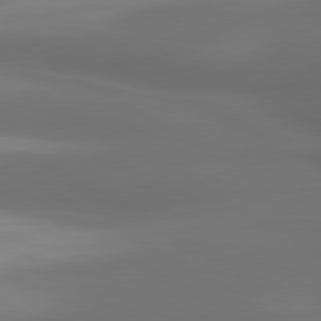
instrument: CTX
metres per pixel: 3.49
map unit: lApd
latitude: 80.2711
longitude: -139.1214
